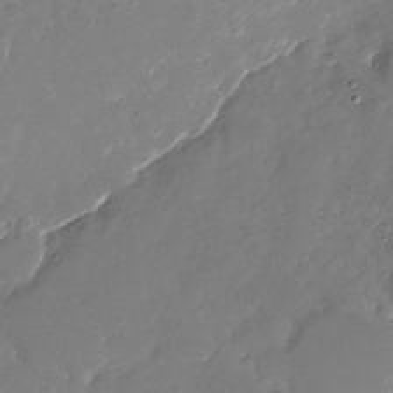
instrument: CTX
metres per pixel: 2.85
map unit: Nhu
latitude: -27.0297
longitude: -73.9151
